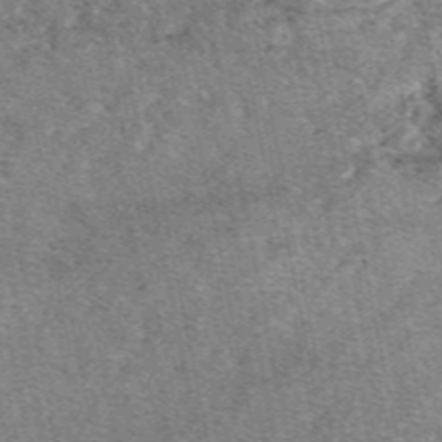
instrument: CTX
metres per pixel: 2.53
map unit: eAb
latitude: 48.6490
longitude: 107.9367
